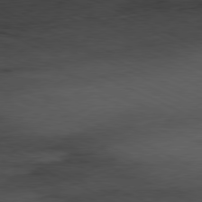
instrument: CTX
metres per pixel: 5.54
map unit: Ap
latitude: -81.2754
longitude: -72.0444
